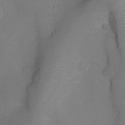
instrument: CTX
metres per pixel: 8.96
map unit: Ht
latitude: 1.0647
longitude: -21.4049
